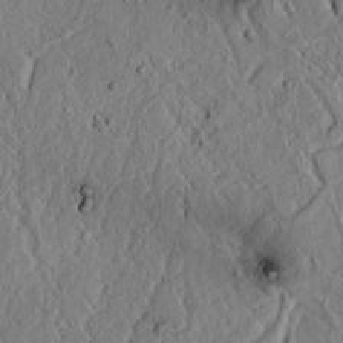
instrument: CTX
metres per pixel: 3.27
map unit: lAvf
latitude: 6.1011
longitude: 159.8233
